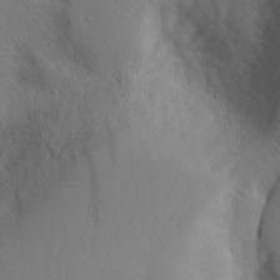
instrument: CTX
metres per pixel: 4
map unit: Aa
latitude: 28.6679
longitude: -146.2712
